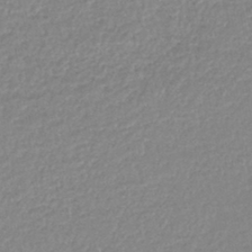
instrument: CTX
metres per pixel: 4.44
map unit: lHb
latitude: -44.1417
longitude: 68.9163
